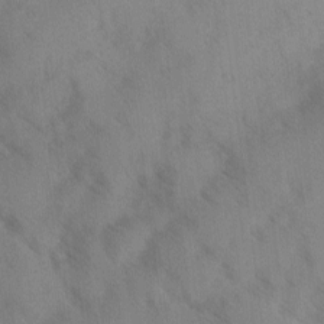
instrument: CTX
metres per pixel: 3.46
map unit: Ave
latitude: -0.2740
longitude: -111.6127
